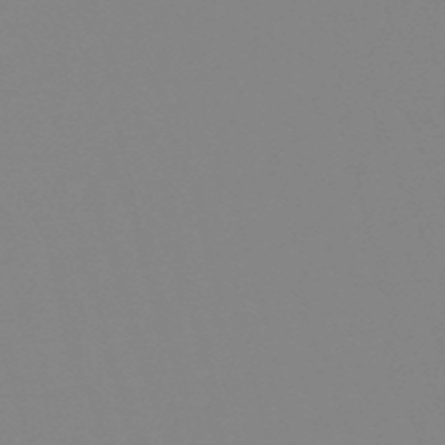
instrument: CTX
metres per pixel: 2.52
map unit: eHb
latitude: -50.3306
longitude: 73.6344
